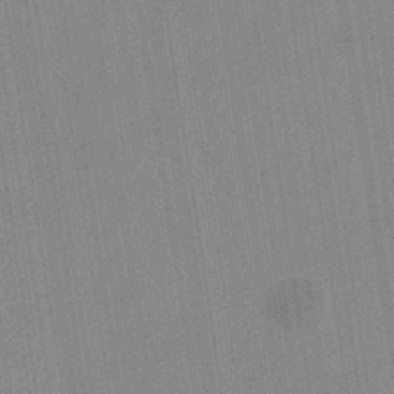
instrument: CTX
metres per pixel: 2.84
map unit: eHb
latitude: -35.6533
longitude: 73.8044
